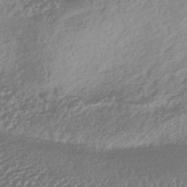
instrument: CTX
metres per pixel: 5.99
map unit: HNhu
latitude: -44.5385
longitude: 92.4440
